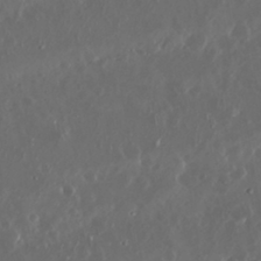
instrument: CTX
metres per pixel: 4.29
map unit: Nhu
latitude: 29.5560
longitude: -58.3656
